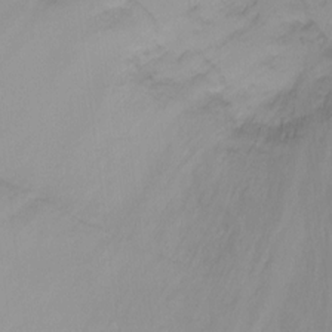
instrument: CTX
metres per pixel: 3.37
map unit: Ht
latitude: -8.2550
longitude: -35.6694
